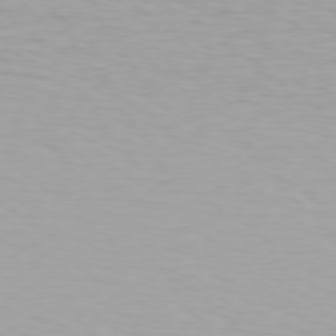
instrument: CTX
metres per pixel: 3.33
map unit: Hpe
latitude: 78.1389
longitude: -136.5546
